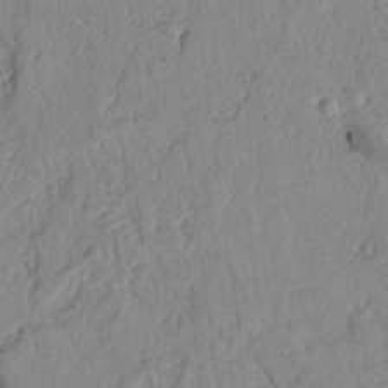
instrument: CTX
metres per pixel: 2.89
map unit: Nhu
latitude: 17.5560
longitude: -78.1767
